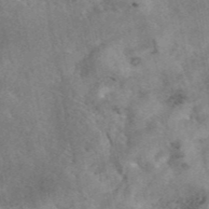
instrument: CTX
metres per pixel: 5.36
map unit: eAb
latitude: 45.5371
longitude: 128.7841
